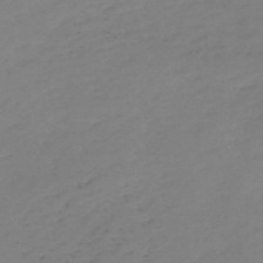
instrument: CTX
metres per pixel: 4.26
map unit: eHh
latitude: -55.1809
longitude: -91.5749
